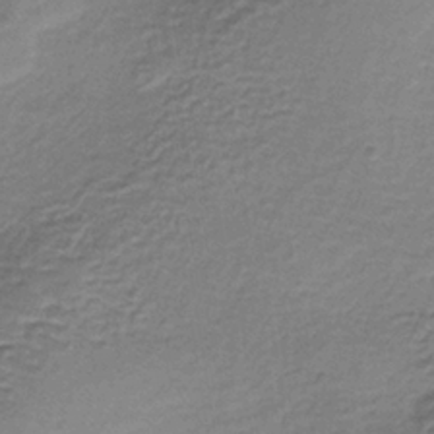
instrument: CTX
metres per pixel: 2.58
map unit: lHb
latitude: -37.1053
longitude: 61.0486
